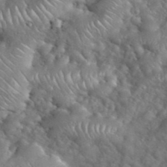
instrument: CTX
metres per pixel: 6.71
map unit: eHh
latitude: 39.8961
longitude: -57.3103
